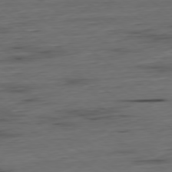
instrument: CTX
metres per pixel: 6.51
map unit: Hpe
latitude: -79.4643
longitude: 12.4629
